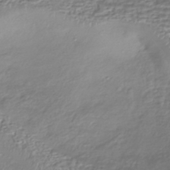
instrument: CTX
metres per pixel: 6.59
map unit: HNhu
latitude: -43.2942
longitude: 102.5385
